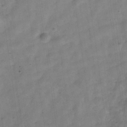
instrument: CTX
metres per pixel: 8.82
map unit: Hve
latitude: -31.6722
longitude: 92.6141
